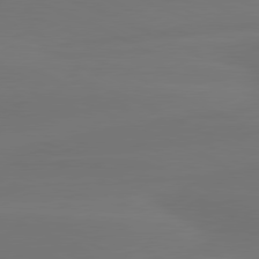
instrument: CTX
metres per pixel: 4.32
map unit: lApd
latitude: 80.2145
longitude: -83.2725
